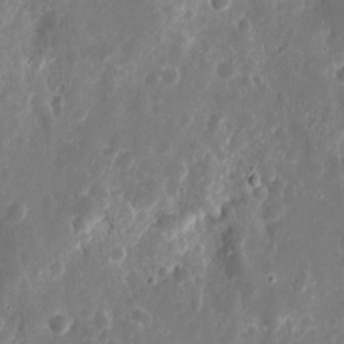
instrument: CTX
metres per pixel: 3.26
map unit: eHh
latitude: 10.4979
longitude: -71.9906
